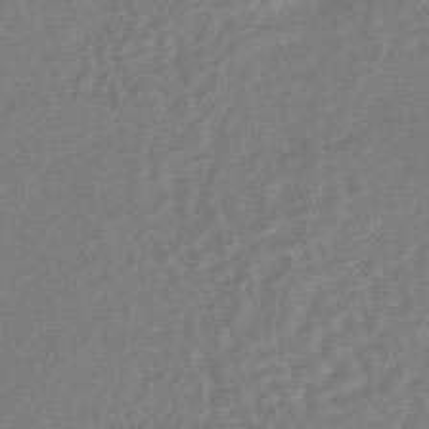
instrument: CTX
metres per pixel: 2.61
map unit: lHb
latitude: -41.3132
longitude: 72.9164
